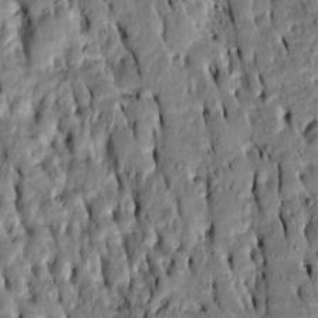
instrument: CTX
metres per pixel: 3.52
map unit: Htu
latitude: -7.1998
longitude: 144.5763
